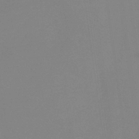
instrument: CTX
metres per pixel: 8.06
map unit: HNb
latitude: -36.6518
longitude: 54.6330
